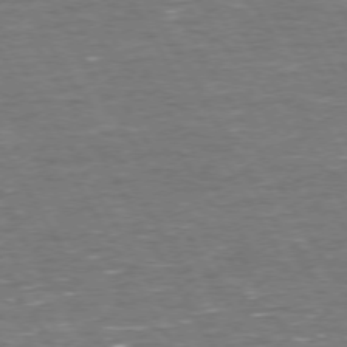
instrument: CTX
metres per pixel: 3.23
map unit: Hpe
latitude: 72.7247
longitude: -123.1025
